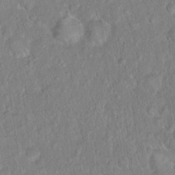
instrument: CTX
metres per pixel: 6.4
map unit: Hto
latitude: 16.1200
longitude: -40.8946
